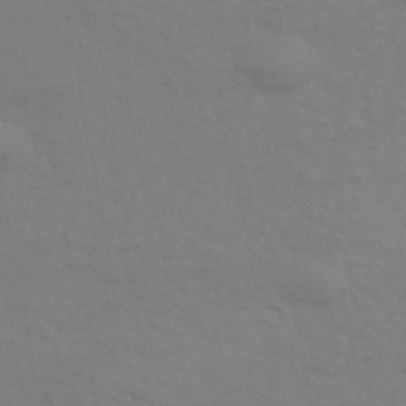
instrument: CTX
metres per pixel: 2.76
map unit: HNhu
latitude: -43.4643
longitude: 90.3873
